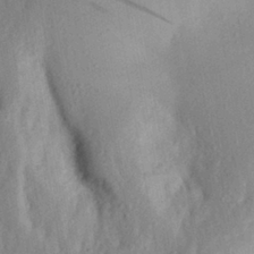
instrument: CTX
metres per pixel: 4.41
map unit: Aa
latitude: 24.9702
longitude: -147.9528
